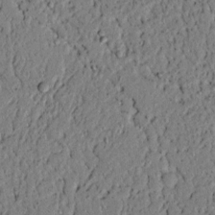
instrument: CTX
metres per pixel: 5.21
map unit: lAvf
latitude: 5.7261
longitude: 167.5966
